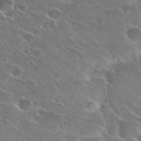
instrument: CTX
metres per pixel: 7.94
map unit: Hto
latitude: 26.1956
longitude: -46.3657
